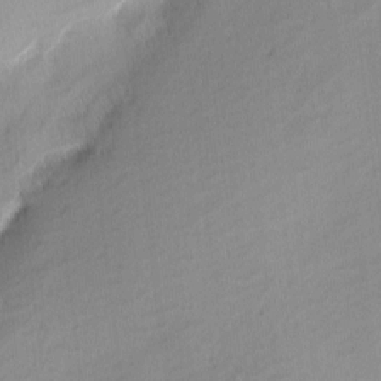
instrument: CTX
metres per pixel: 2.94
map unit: Nhu
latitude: 1.6694
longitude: -78.4601
